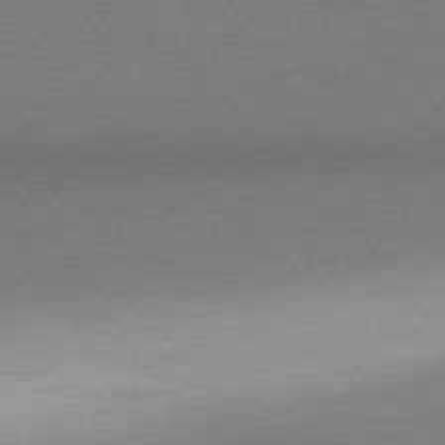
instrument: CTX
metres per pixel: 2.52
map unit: Ap
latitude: -74.6330
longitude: -68.3467
